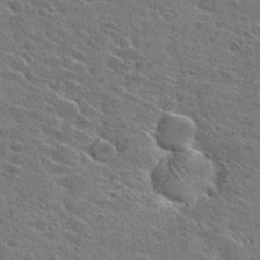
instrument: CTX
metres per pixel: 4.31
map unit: Hto
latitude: 28.0444
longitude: -45.1592
